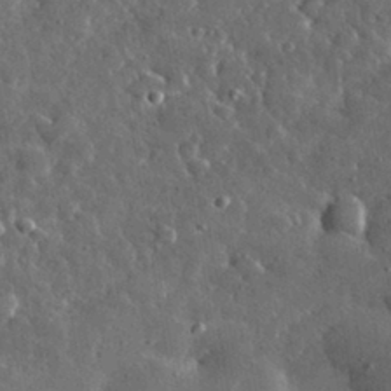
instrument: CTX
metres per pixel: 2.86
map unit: lHvf
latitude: 33.1025
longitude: -87.0458
